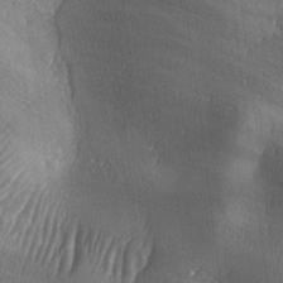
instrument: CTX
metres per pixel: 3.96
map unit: Ave
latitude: -6.6518
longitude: -120.9703
